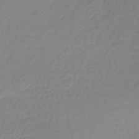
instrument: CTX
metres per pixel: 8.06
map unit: lHb
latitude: -36.8974
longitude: 61.7100
